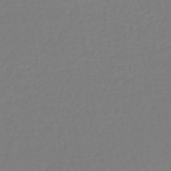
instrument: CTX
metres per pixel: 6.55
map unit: lHb
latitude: -44.3117
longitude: 66.1606
